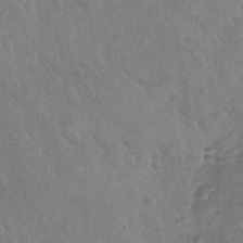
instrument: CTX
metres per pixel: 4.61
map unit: Nhu
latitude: -30.3306
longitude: -61.7827
